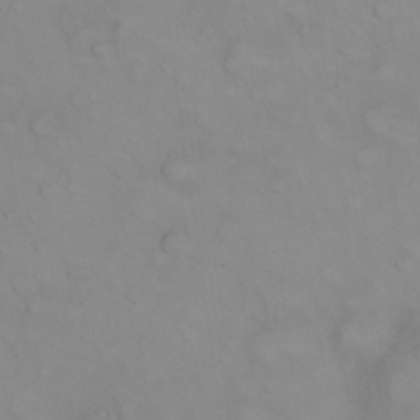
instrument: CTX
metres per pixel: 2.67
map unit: eHh
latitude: 22.7057
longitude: -61.7260
